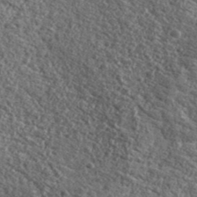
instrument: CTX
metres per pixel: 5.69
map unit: lHvf
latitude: 41.0269
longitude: -89.8962
